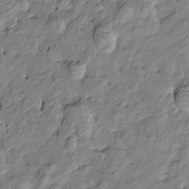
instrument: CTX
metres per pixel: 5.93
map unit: Htu
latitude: -9.7666
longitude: 176.8219
